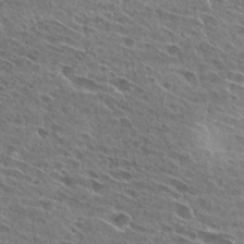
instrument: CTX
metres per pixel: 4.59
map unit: Hto
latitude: 27.8017
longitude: -44.0255
